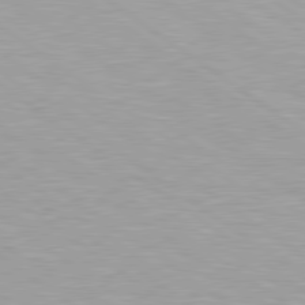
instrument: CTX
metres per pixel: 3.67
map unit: Hpe
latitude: 79.3104
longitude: -153.7072
